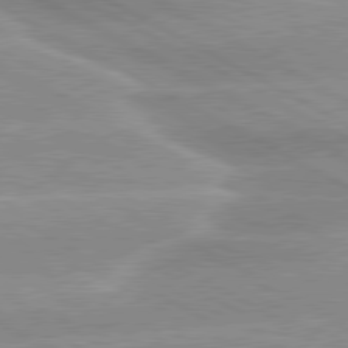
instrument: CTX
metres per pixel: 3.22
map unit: lApd
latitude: 80.2711
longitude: -135.1592
